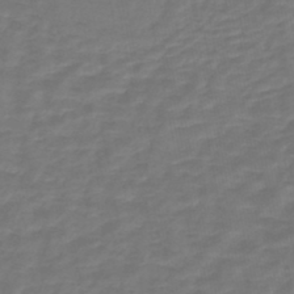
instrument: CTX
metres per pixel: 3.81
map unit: lHb
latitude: -43.1620
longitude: 63.4832
